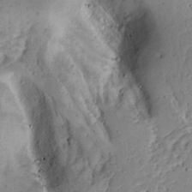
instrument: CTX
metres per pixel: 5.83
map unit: Ave
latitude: 13.1214
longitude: -138.6113
